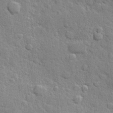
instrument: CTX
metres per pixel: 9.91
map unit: Hve
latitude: 24.6868
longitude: 149.4833
